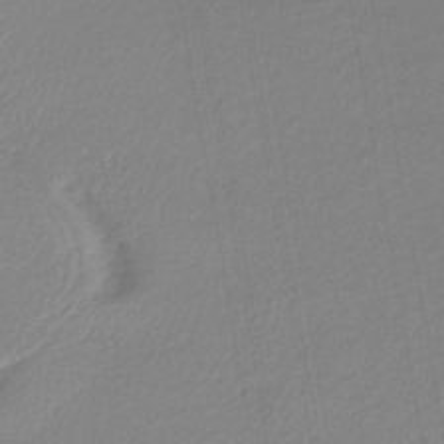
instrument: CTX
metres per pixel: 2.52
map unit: lHb
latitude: -44.3306
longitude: 61.5021
